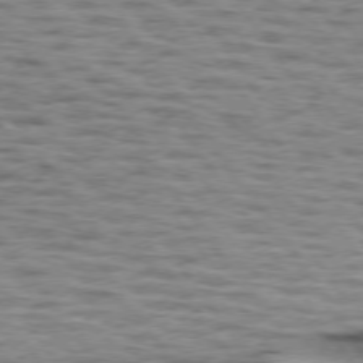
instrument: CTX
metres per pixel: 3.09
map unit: lApd
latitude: 74.3656
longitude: -53.2915
